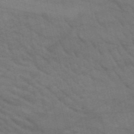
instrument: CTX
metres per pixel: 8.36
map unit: HNb
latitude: -52.8408
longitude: -43.7639
